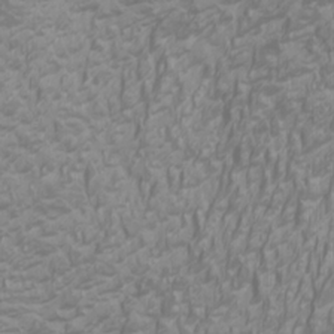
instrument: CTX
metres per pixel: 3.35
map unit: Htu
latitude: -6.4062
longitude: -72.8191
